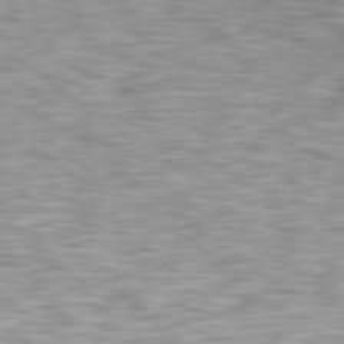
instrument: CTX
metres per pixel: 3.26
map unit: lApd
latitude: 79.4427
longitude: -47.3482
